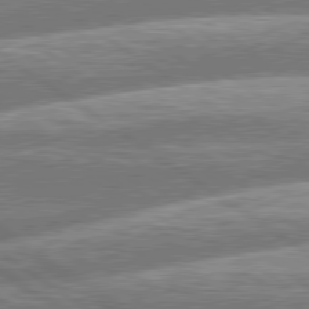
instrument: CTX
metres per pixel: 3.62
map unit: lApd
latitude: 79.7639
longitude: -159.2726
